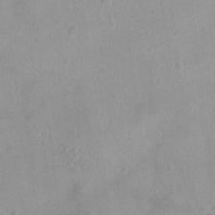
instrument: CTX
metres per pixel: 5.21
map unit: Ht
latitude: -8.2739
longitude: -21.4994
